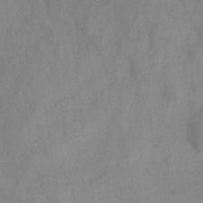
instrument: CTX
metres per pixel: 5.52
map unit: HNb
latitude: -31.2565
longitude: 62.4629
